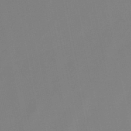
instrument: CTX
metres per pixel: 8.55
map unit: lHb
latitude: -49.4266
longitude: 70.1984
